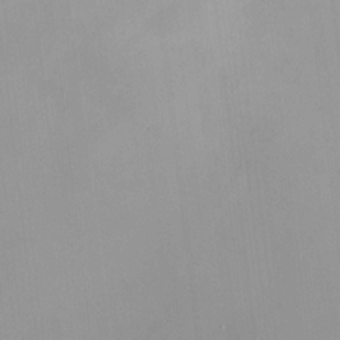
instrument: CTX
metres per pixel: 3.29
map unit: HNhu
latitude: 7.2159
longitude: 9.6722
